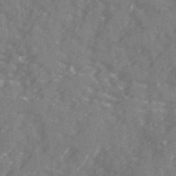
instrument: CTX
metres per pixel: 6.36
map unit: Ave
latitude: 19.8205
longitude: -130.8947
